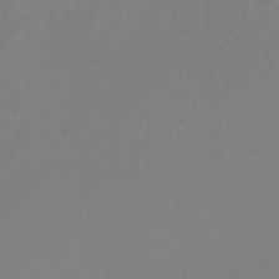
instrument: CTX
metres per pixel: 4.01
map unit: lHb
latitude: -46.3117
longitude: 65.2376
